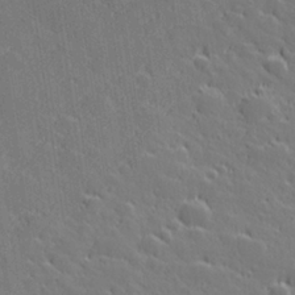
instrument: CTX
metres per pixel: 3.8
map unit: Hve
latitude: 27.3293
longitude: 143.9178
